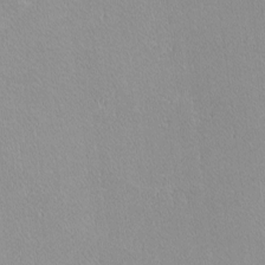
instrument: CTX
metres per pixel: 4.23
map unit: lHvf
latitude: -12.5574
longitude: -105.0270
